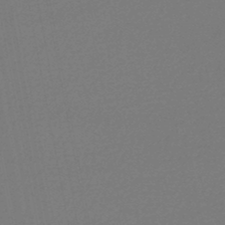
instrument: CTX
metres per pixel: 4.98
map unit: lHb
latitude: -47.1620
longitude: 69.4265
